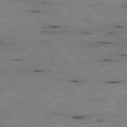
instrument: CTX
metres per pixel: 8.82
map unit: Ap
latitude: -77.9178
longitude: -89.5560
